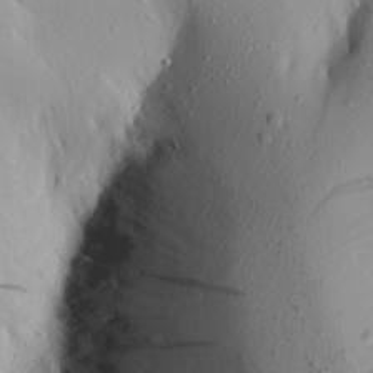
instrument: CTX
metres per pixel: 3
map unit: Aa
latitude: 19.9528
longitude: -146.5357
